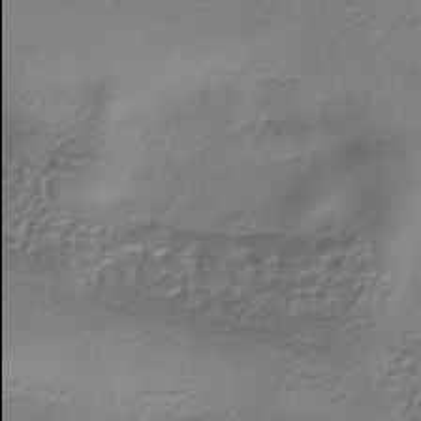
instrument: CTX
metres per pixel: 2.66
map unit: eHh
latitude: -42.4251
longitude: 122.0094
